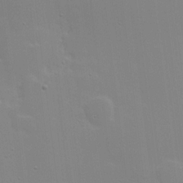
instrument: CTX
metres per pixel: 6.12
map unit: Hve
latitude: 17.6694
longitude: 151.0109
